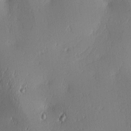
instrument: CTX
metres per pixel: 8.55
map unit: lAa
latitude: 3.5182
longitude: -117.7450
